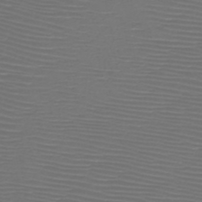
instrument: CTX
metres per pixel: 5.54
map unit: HNb
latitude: -47.8611
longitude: -41.8016
